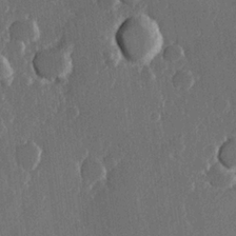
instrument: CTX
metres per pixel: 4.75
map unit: Hve
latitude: 22.4979
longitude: 148.1984
